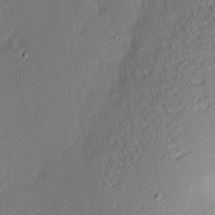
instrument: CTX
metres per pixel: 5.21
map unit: eHh
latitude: 3.1025
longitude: -76.6679
